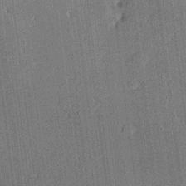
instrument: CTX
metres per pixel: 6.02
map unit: lHvf
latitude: 20.5357
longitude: 143.8800
